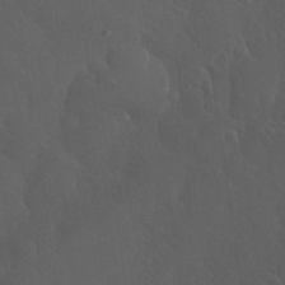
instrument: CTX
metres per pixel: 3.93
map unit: Nhu
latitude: 30.7436
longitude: -57.1592
